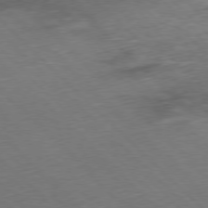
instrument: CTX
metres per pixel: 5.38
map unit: Ap
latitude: -77.8800
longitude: -61.1781
